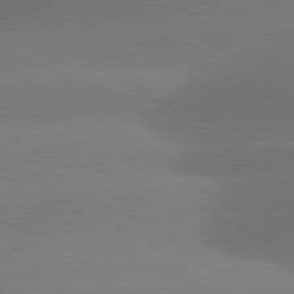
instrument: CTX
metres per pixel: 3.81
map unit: lApd
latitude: 81.5182
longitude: -160.8191
